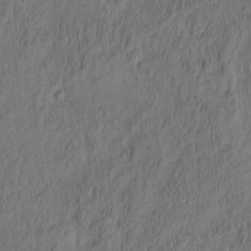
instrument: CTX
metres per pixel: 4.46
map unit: eHh
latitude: -2.5951
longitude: 17.0487
